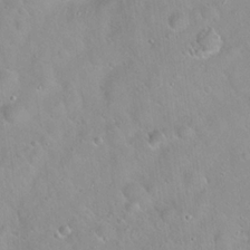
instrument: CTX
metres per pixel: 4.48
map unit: Hto
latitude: 20.7247
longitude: -53.2915
